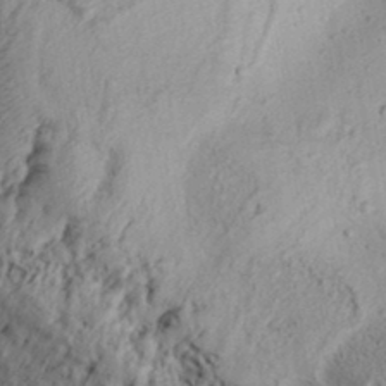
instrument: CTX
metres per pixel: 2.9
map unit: Aa
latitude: 32.2711
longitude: -134.5357
